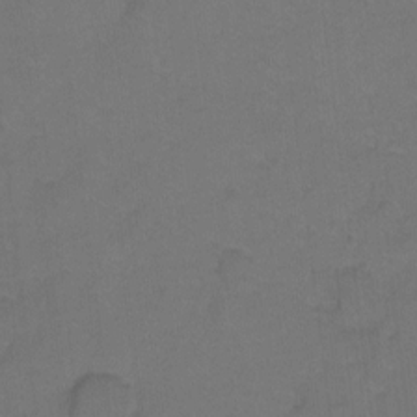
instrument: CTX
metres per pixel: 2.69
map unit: Hto
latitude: 3.7827
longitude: -32.4979
